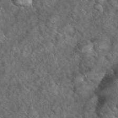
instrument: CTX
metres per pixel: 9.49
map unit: eHh
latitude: 39.3859
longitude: -56.6301
